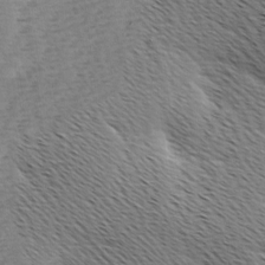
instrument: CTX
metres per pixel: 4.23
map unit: Ave
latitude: 0.5734
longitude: -115.1214
